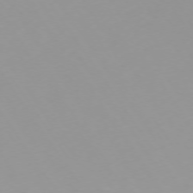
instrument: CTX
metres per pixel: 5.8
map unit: Ap
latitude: -74.5196
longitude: -80.4223
